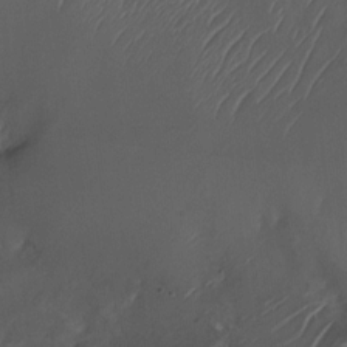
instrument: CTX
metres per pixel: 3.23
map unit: HNhu
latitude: 5.9528
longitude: 8.8030
